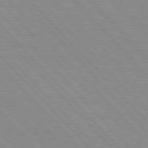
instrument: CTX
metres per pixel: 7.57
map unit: Hpe
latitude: 76.8947
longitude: -126.1767
